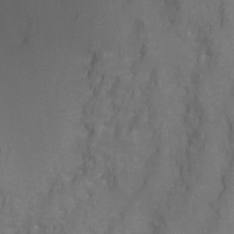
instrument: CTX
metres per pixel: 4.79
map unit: Ht
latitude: -7.7288
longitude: -35.1025
